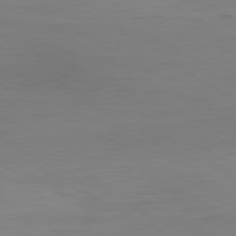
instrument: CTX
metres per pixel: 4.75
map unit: Hpe
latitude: -80.8219
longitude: 18.6141
